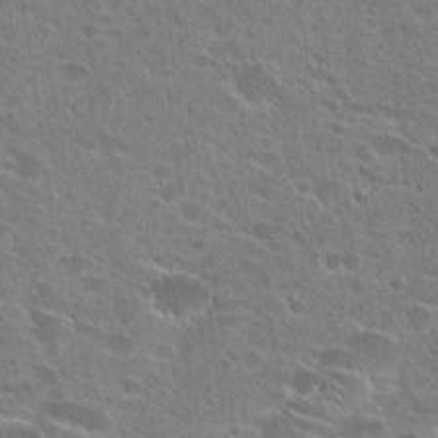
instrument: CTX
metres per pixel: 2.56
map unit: Hto
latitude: 24.5356
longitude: -45.1403
